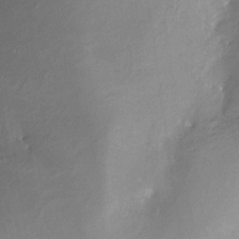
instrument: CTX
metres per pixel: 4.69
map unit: Nve
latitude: -25.1431
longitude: -109.1592
